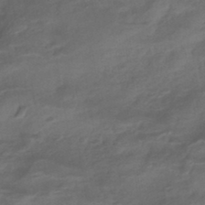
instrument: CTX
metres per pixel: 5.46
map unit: eHb
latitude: -42.8408
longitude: 84.9541
